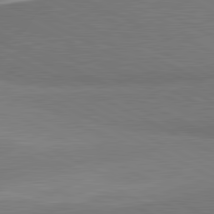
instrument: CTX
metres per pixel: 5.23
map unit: lApd
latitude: 81.4426
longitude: 158.0661
